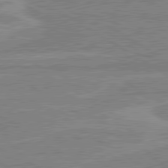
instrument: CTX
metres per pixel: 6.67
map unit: lApd
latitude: 80.4412
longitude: 170.0283
